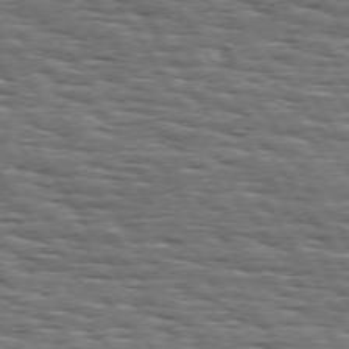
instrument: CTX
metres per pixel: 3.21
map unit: Hpe
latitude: 73.8584
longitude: -137.5938
